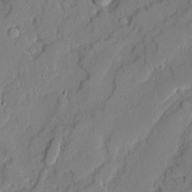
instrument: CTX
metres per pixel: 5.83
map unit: Ave
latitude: 21.7450
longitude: -129.3859
